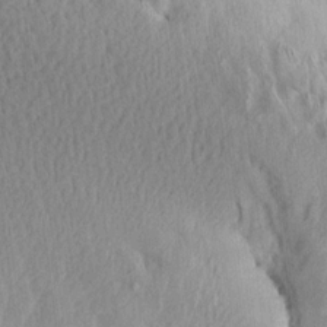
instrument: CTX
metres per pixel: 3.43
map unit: Aa
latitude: 13.0459
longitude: -143.6505
